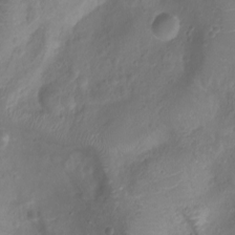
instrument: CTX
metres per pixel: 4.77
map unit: Nhu
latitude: -8.2739
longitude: -72.5357
